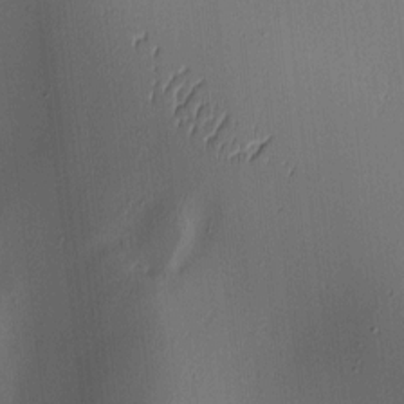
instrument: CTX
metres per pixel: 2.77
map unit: lAa
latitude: 4.5168
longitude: -111.8206
